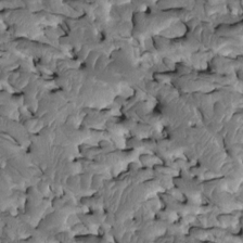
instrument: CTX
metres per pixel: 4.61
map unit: Htu
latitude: -1.3510
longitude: 148.6897
